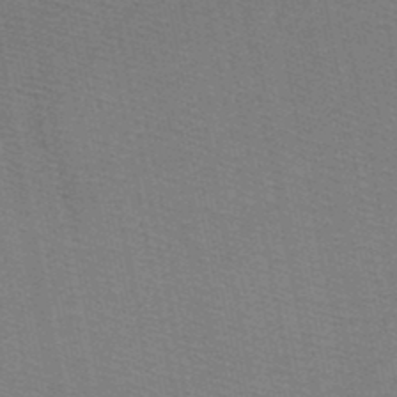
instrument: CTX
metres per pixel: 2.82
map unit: HNb
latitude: -48.7841
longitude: -41.1970
